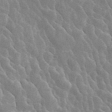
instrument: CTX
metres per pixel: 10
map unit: ANa
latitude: 45.8583
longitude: 28.8408
